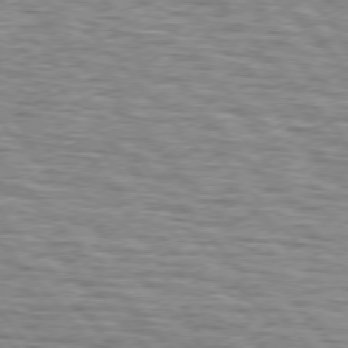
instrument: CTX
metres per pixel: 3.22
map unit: lApd
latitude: 75.6883
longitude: -82.7813
